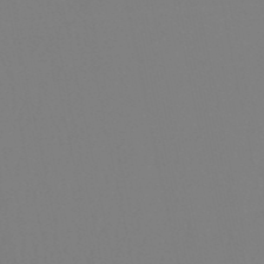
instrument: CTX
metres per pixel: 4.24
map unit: eHb
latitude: -50.6896
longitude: 73.5399
